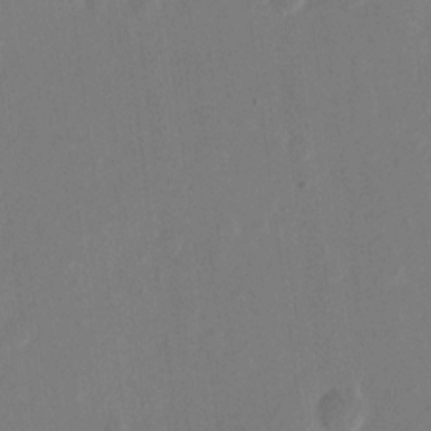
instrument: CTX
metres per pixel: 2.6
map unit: eHh
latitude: 11.4804
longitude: -69.4993
